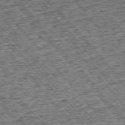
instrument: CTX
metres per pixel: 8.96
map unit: Ap
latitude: -75.5966
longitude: -91.0647
